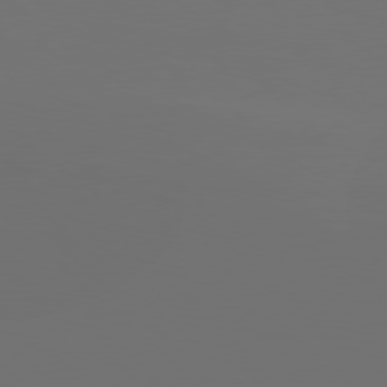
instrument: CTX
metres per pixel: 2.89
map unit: Hpe
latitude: 77.7449
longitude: -122.5357
